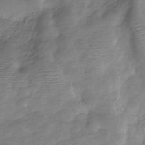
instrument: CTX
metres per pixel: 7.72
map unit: Hve
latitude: -29.3888
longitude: 91.6533
